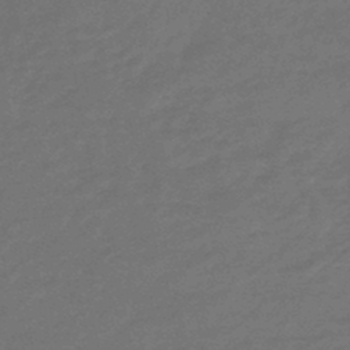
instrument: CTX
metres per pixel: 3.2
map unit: HNhu
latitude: -46.6707
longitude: 90.2173
